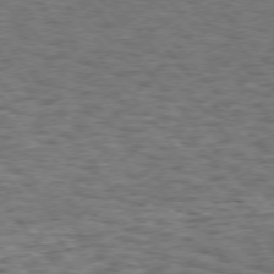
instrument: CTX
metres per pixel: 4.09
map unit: Hpe
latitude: 75.2159
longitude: -135.2348
